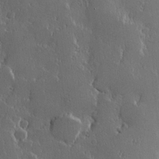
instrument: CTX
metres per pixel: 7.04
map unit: Hve
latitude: 22.9514
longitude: 146.4440
